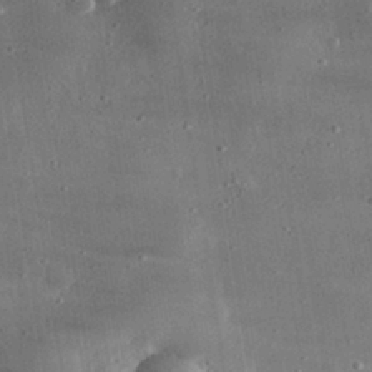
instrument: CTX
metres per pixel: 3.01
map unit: lHvf
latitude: 31.8017
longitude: -90.0633
